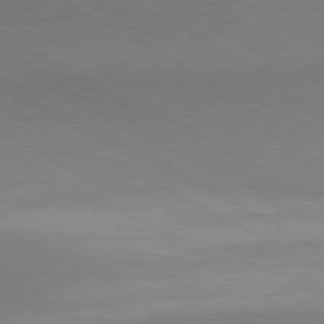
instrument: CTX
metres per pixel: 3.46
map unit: lApd
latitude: 80.6868
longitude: 139.9178
